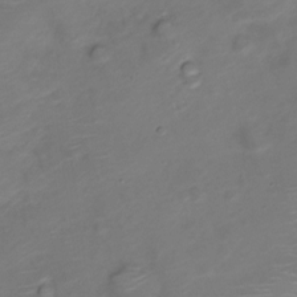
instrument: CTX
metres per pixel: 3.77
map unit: Nve
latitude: -20.1983
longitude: 106.7841
